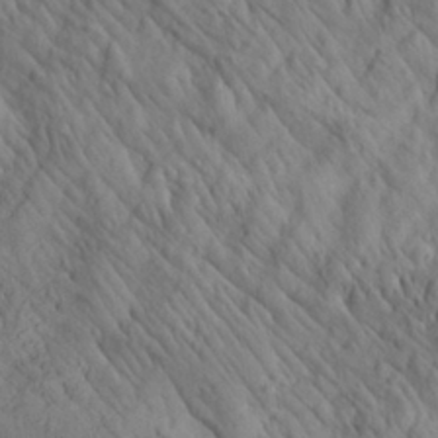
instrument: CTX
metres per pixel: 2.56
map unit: Aa
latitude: 26.8947
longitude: -142.6113
